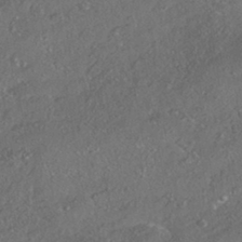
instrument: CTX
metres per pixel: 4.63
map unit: HNhu
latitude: -41.3509
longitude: 107.8045
